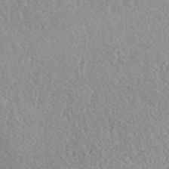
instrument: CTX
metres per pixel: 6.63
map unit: ANa
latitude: 40.9513
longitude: 18.7085
